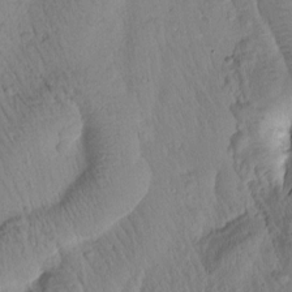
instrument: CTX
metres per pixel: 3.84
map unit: Htu
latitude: 0.9513
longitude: 174.7274
